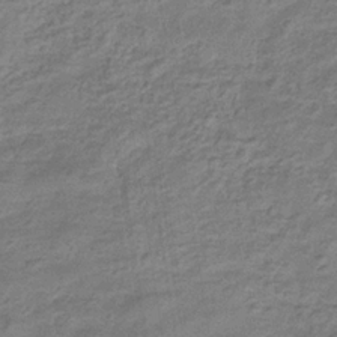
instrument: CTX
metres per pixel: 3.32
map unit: eHb
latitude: -33.1809
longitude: 74.6708
